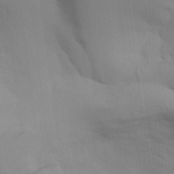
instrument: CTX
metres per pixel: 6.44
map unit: Aa
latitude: 26.5924
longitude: -131.6127
